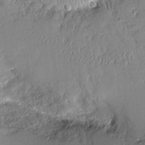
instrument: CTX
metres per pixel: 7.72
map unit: Aa
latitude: 10.1767
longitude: -128.9891
